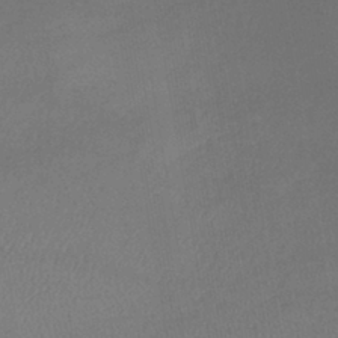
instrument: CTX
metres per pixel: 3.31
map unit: lHb
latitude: -40.6329
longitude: 72.6140
